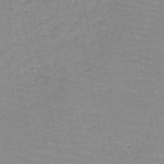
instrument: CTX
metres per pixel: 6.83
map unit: HNb
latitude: -49.5022
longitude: -49.0647
